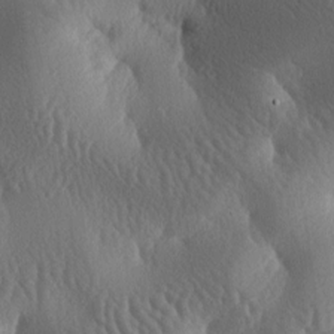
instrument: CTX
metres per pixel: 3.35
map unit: lAa
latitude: -7.3887
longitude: -128.4979
